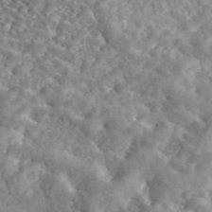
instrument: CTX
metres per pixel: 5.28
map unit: eAb
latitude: 45.1214
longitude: 128.6896
